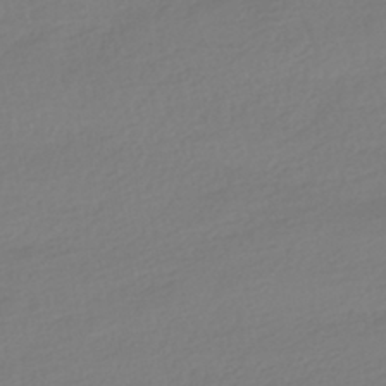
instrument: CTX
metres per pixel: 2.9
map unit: HNhu
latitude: -40.9164
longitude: 96.8030
